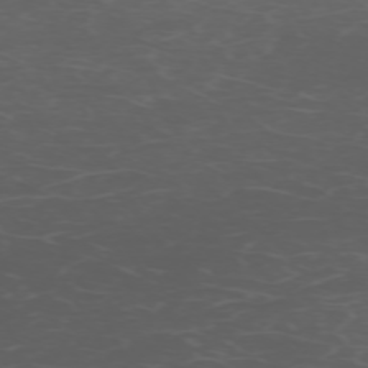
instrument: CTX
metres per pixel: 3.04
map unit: Hpe
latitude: -72.5196
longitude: 8.8030
